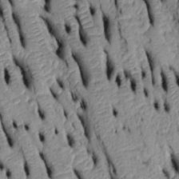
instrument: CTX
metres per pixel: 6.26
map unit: Htu
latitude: -6.2739
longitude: 155.1620
